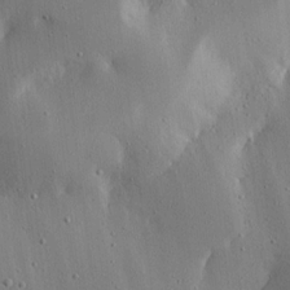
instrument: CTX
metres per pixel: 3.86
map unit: Ave
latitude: 16.7435
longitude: -139.0836
